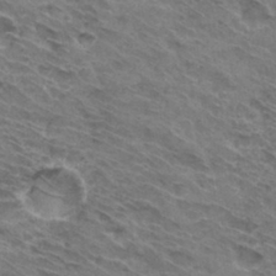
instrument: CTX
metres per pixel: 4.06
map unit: Hto
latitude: 32.2334
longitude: -44.5734
